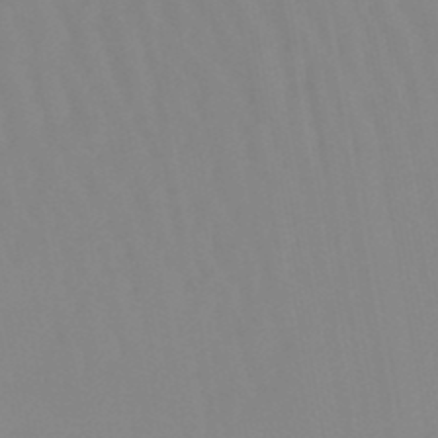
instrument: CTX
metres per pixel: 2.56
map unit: lHb
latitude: -48.0661
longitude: 76.1984
